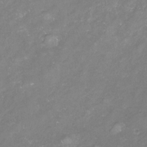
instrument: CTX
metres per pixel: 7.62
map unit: Nhu
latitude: -23.6722
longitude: -57.6693
